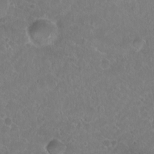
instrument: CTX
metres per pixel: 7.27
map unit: Nhu
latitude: 7.8394
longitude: -19.8394
